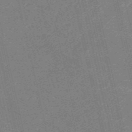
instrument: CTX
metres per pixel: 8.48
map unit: HNb
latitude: -54.6519
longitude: -40.0255
